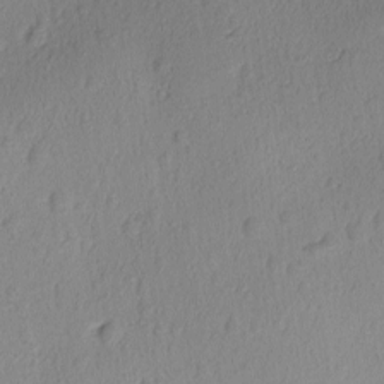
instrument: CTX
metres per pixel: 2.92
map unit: Ave
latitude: -9.4832
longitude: -121.5749
